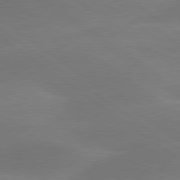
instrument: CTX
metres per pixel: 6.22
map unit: lApd
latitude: 79.9150
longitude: -89.5560
